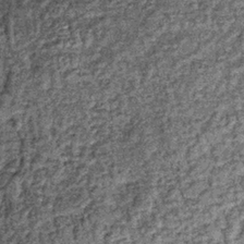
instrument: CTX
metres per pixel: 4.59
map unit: lHb
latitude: -36.1227
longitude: 66.8786
